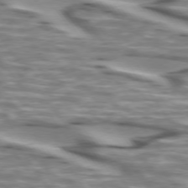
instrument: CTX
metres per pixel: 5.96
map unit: lApd
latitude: 74.2900
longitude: -58.0444
